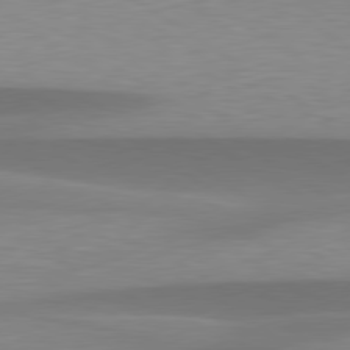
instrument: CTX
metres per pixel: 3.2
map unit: lApd
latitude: 79.6127
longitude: -95.1403
